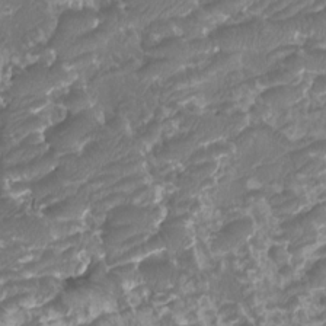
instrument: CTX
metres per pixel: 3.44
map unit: Htu
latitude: -11.0675
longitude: -72.8002
